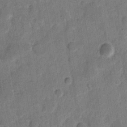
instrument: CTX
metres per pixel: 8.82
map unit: eHh
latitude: 9.1970
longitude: -66.6301
